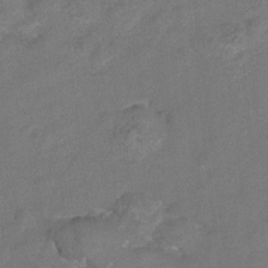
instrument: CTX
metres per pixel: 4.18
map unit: Hto
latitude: 6.6679
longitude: -31.3671
